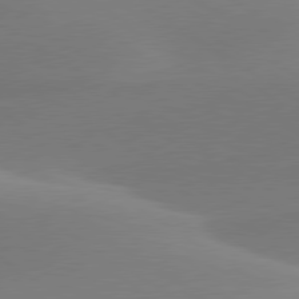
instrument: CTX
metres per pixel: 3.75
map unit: lApd
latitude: 79.8395
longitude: -95.0270
